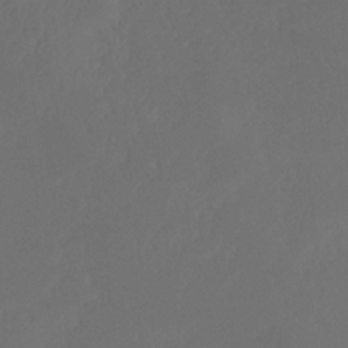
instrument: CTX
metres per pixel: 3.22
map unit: HNhu
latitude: -36.8786
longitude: 33.1054
